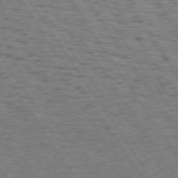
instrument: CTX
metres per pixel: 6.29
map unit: Hpe
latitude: 74.1389
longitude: -133.9150
